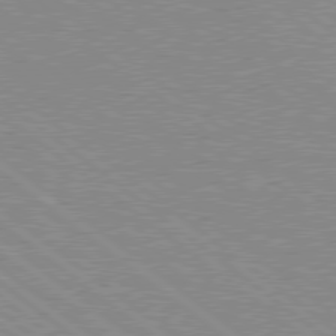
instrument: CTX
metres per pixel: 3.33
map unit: Hpe
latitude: 78.6113
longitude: -144.5546
